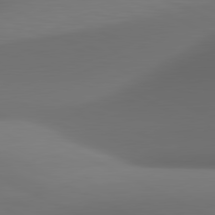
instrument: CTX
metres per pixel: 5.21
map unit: lApd
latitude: 81.2726
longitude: 136.0850
